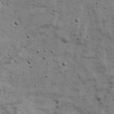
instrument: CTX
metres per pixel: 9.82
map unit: Ave
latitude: 17.0647
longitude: -133.9528
